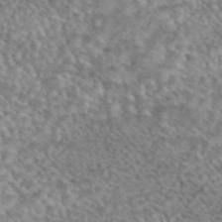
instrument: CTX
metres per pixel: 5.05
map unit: eAb
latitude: 44.7246
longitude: 109.2943
